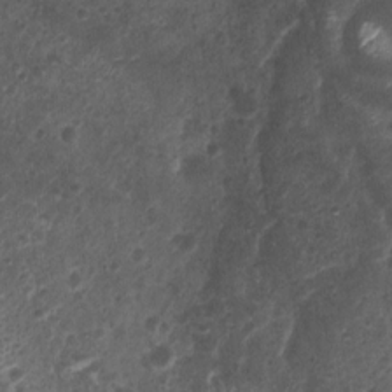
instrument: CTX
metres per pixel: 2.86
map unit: Nhu
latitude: 3.8772
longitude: -16.0633
